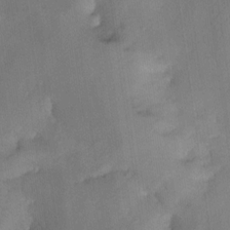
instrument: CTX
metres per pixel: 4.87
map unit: Nhe
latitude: -29.4454
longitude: -110.5546
